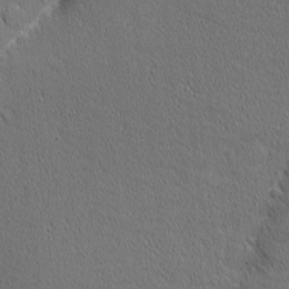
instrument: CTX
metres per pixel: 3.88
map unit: Nhu
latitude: 1.4993
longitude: -77.6882
